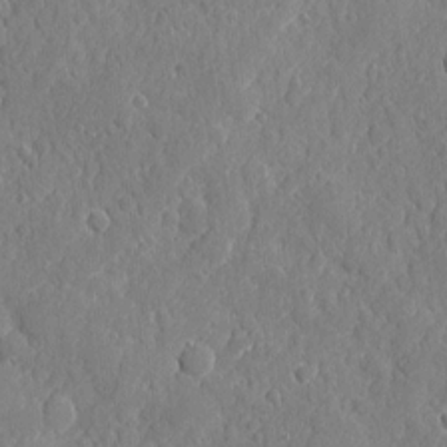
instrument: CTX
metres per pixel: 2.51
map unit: eHh
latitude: 6.8947
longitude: -74.7624
